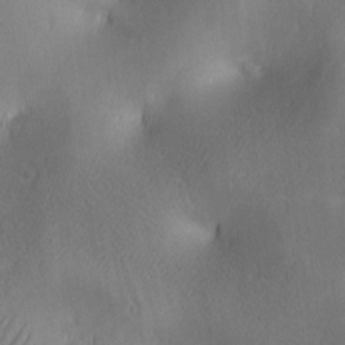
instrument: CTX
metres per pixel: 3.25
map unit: lAa
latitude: 3.3104
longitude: -117.4993
